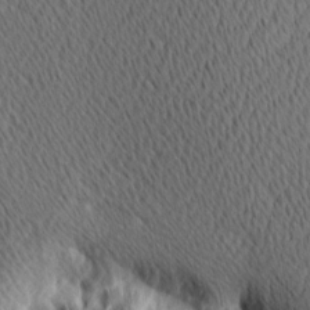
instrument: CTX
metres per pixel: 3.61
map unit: Ave
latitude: 11.8772
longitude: -107.3293
